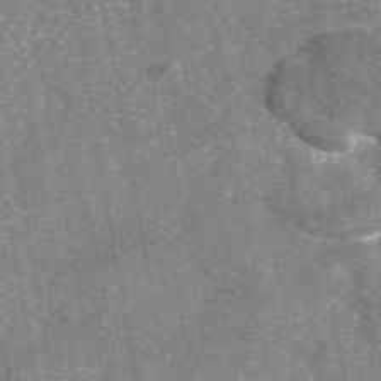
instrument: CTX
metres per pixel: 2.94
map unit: eAb
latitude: 46.9703
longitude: 107.2754
